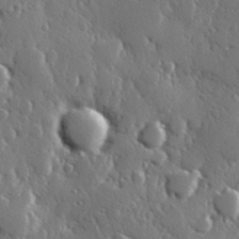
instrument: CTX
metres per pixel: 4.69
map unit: Hve
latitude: 26.8002
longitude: 150.1795
